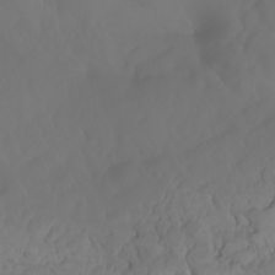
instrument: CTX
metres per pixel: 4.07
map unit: Nhu
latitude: -7.1998
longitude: -83.0647
